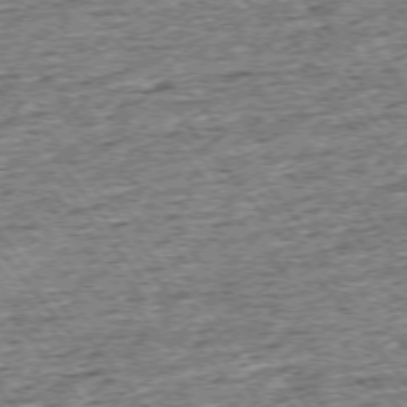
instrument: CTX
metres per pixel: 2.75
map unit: Ap
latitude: -75.5022
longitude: -91.6883
